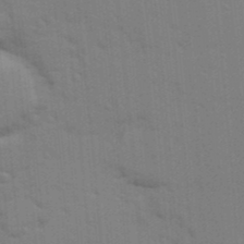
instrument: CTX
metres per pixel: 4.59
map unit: Ave
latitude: 10.7246
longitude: -102.1766
